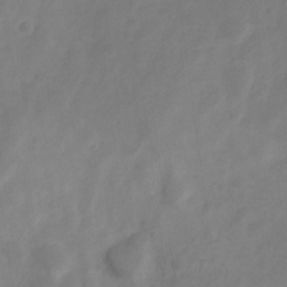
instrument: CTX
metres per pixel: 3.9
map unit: Nve
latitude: -21.0675
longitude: 107.8423
